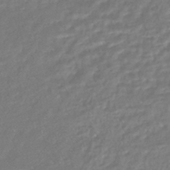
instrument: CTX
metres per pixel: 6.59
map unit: HNhu
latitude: -45.2754
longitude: 98.5763
